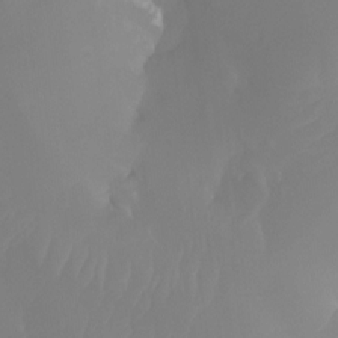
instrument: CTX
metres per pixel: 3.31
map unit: Ht
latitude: -13.7856
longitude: -50.5734
